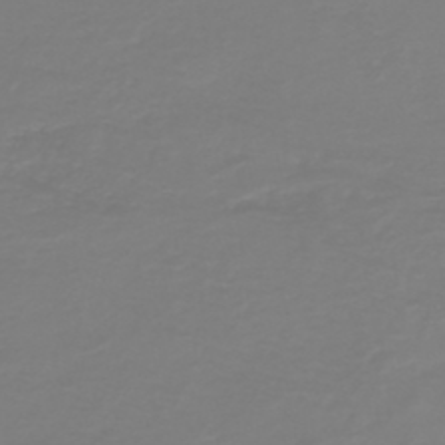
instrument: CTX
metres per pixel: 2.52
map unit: HNb
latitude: -46.2172
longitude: 54.1795
